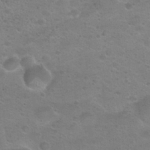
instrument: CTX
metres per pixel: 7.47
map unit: Hto
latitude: 22.9514
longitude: -50.0822
